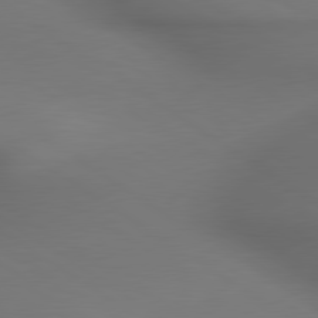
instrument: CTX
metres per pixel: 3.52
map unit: lApd
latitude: 79.7639
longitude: -174.5924
